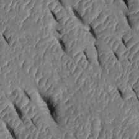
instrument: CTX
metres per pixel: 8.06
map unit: Htu
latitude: 0.2144
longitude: 149.0865
